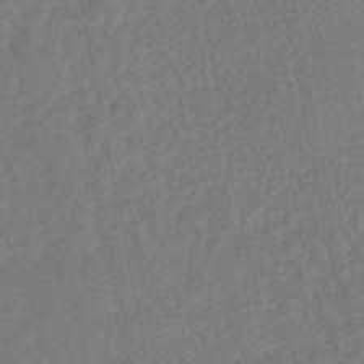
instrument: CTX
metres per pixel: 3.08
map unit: HNhu
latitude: -47.3698
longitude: 99.2565
